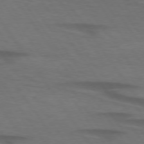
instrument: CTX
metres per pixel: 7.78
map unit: lApd
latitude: 74.3845
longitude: -74.9892
